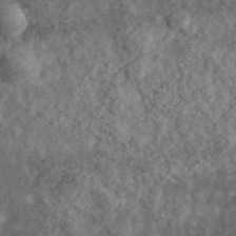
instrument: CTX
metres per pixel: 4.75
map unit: eHh
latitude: 36.4223
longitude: -79.7261
